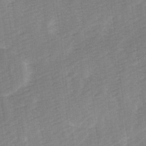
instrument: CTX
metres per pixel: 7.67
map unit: Ave
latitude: 9.8583
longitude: -106.8191
